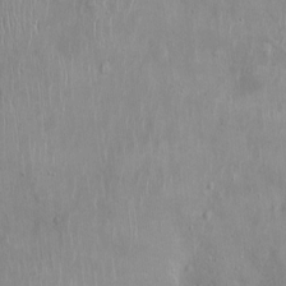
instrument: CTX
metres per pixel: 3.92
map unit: Ht
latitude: -4.2739
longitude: -15.0459
